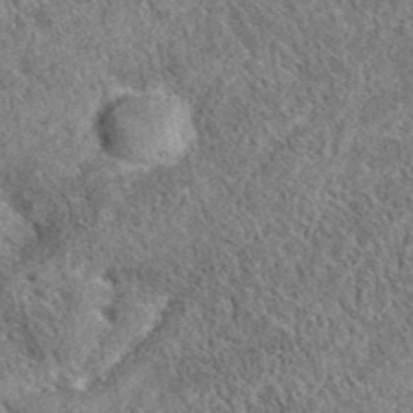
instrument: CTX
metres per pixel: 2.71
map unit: eAb
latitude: 37.0837
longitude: 112.4629
